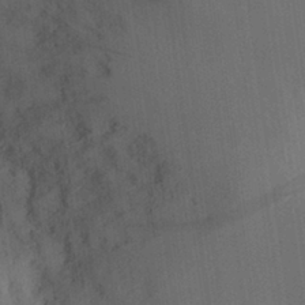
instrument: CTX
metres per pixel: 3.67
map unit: Aa
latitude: 28.2144
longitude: -145.8772
